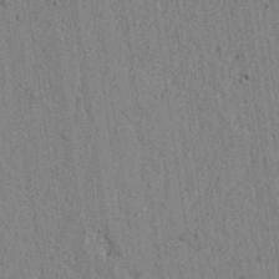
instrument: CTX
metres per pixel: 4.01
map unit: lAvf
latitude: 6.2334
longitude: 164.6519
